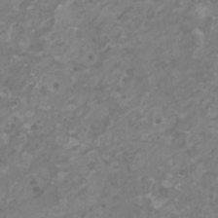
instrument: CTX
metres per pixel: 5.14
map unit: HNhu
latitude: 1.8205
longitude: -1.7449
